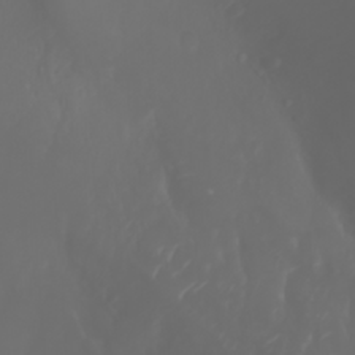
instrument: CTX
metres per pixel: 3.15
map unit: Htu
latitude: -1.4077
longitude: -76.0255
